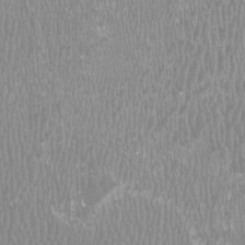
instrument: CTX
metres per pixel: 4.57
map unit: HNhu
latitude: -3.4643
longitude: -3.8583
